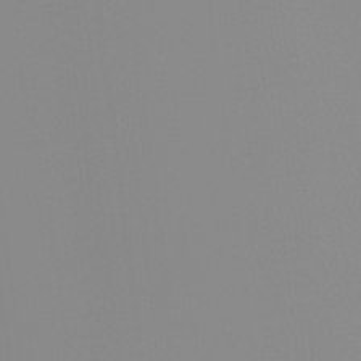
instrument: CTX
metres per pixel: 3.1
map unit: Ht
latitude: -12.9164
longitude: -49.8205
